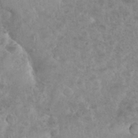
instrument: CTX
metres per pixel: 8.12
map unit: eHh
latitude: 34.7624
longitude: -61.8772
